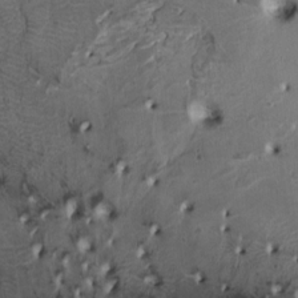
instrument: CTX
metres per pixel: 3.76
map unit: HNhu
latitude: 4.0822
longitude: -5.3104
